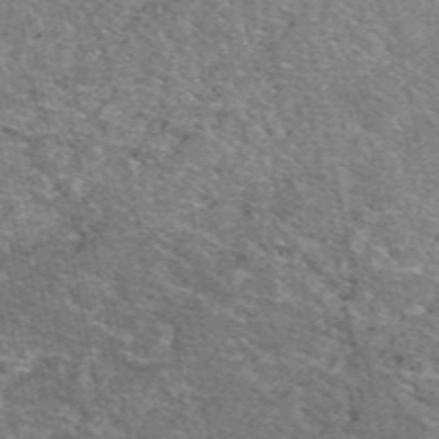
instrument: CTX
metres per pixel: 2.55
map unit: eAb
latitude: 49.0458
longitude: 114.3873
